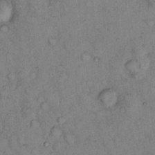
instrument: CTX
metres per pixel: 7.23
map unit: eHh
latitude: 15.0837
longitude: -63.9528
